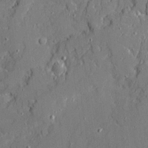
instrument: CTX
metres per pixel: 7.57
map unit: Ave
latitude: 21.0081
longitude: -128.8380
